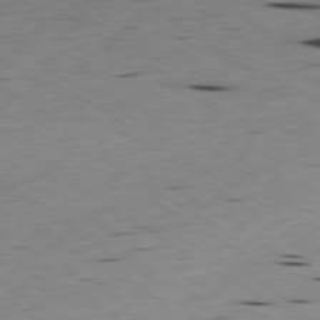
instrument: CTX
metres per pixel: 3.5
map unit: Ap
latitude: -79.8044
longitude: -100.3656
